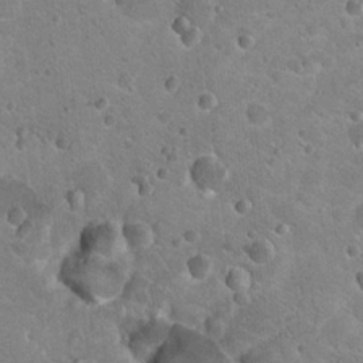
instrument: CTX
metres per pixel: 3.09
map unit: Nhu
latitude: 18.5545
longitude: -32.9703
